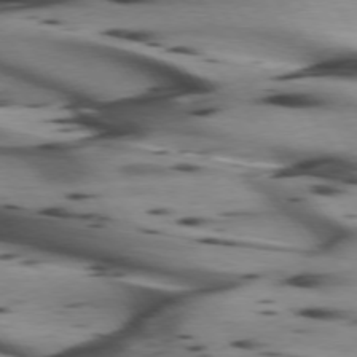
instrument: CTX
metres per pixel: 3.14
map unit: lApd
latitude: 74.7435
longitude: -64.0822
